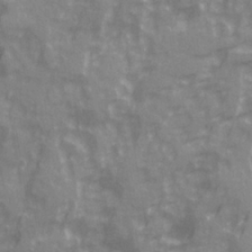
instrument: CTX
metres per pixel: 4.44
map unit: Ave
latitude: 20.4601
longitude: -132.2334
